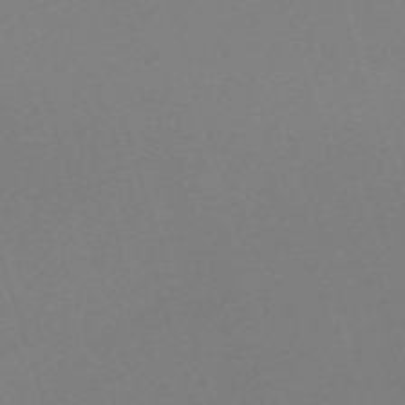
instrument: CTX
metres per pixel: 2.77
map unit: eHh
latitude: -63.3131
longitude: 50.3684
